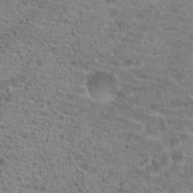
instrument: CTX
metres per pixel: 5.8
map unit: Hto
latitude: 19.9150
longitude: -40.5734
